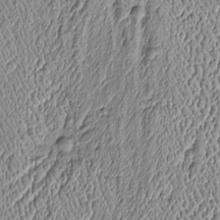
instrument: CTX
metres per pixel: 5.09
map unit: Htu
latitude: -6.2928
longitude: 156.7652
